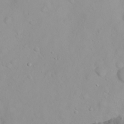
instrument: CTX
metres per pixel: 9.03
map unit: eHh
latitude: 23.8772
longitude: -64.5168
